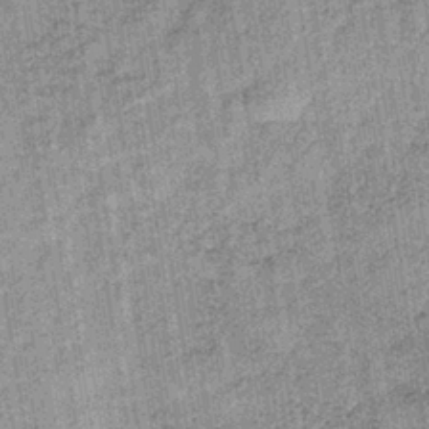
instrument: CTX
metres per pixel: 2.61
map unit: lHb
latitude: -36.9163
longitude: 64.0850
